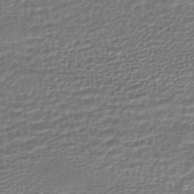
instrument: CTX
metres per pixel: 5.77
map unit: HNhu
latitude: -45.3888
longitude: 103.6533
